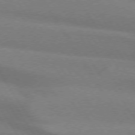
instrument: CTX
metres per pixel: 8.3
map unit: lApd
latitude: 74.1011
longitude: -62.5546
